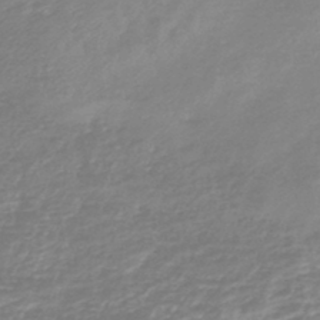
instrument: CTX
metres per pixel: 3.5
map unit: lHb
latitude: -44.6141
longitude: 78.9541
